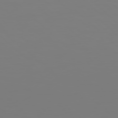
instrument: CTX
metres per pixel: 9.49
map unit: Hpe
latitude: 78.1578
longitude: 178.9352
